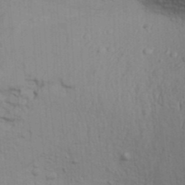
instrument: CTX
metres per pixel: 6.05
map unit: Aa
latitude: 32.3089
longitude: -135.4615
